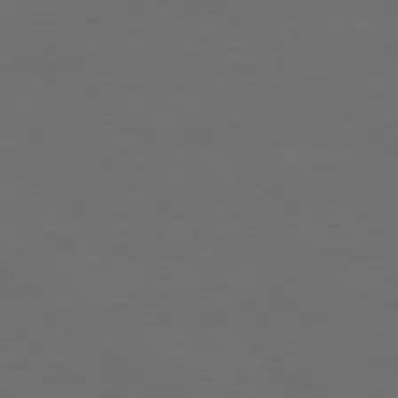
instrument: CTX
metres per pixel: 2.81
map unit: Ap
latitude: -78.7085
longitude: -56.3467
